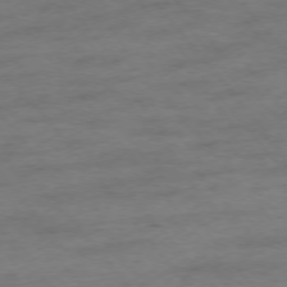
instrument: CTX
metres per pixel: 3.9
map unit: Ap
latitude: -76.0661
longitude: -84.4601
